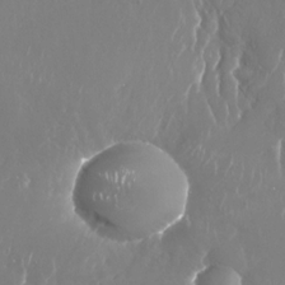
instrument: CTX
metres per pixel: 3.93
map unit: Nhu
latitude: -28.8408
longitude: -70.1389
